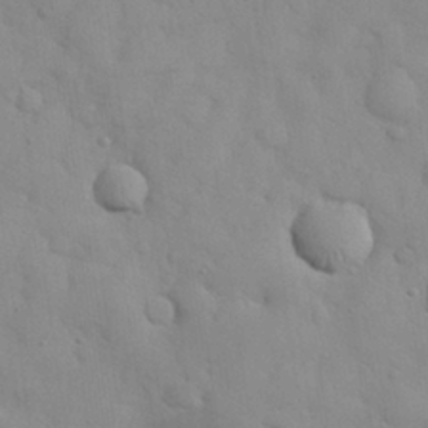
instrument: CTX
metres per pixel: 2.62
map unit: eHh
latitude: 27.7828
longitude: -75.6316
